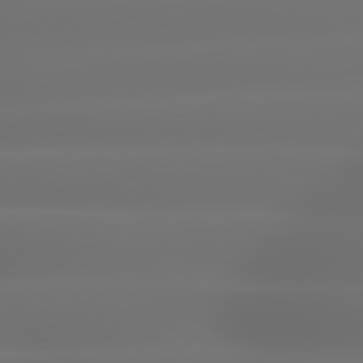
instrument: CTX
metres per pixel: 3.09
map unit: lApd
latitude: 79.5371
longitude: -137.5938
